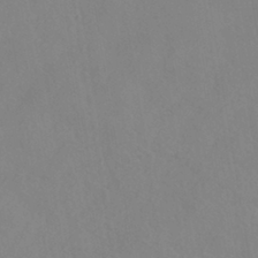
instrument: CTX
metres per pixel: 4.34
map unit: HNhu
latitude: -40.1606
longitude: 101.0864
